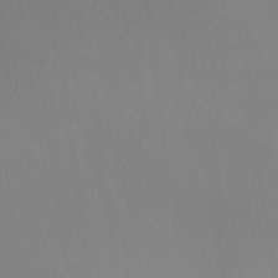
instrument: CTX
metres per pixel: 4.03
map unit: Ht
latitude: -8.8408
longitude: -33.7450
